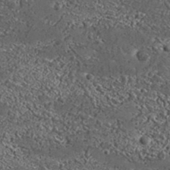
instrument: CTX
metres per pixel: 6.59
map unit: Aa
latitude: 33.0458
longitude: -134.7057
